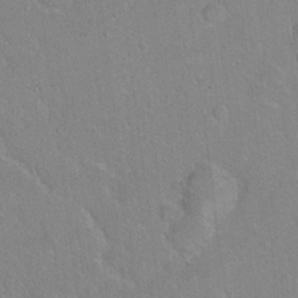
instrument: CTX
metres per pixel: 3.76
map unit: Hto
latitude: 15.1404
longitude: -40.1577
